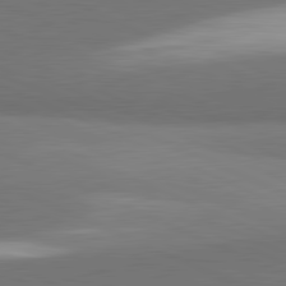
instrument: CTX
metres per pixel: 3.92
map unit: lApd
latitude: 81.8394
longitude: 153.5588
